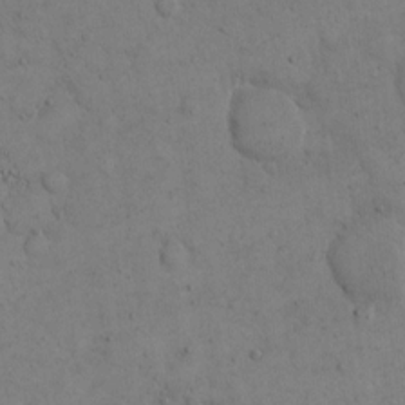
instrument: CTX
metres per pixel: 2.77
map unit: eHh
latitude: 14.3090
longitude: -67.1403
